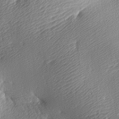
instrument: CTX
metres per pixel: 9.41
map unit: lAa
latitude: -9.5399
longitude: -126.0822
